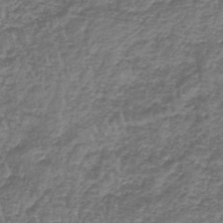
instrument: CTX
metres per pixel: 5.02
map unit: lHb
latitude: -42.3684
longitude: 65.0109
